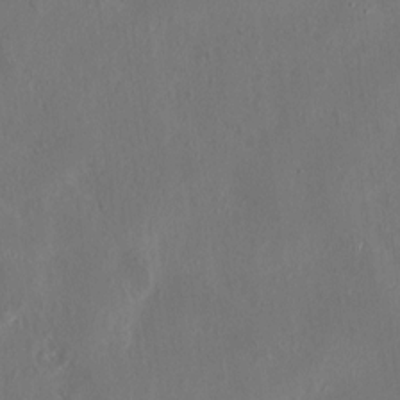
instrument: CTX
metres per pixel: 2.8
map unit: HNhu
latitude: 3.7260
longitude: -7.3671
